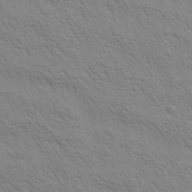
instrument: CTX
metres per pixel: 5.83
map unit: Aa
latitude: 20.1956
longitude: -140.4223
